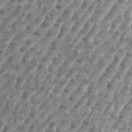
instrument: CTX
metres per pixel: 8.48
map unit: eHh
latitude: 35.8016
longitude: -135.3859
